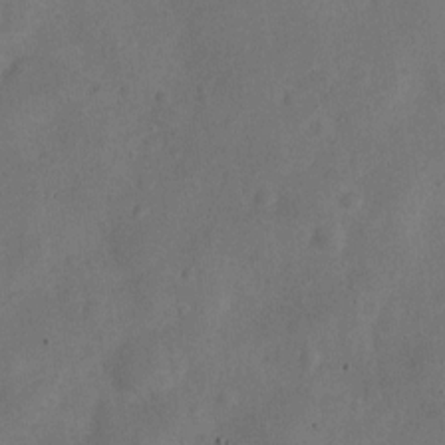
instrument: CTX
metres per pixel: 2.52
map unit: Nve
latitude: -25.6533
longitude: 107.4077
